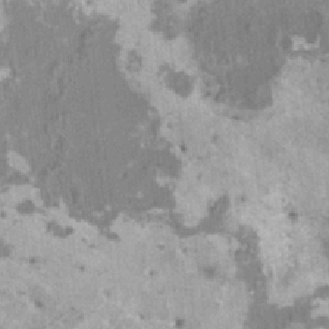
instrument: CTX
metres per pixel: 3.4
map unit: HNhu
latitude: 1.9339
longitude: 0.2173
